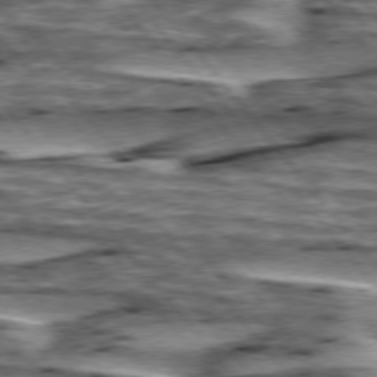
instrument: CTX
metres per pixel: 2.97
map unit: lApd
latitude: 76.0444
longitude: -71.0080
